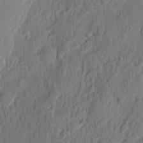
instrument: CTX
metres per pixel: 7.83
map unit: eHh
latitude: 5.7261
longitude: -76.4412
